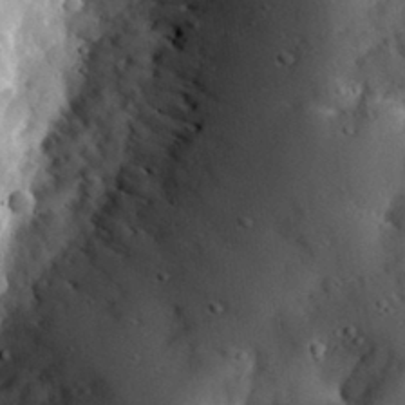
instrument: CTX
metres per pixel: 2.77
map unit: lHvf
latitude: 32.0444
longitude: -84.8002
